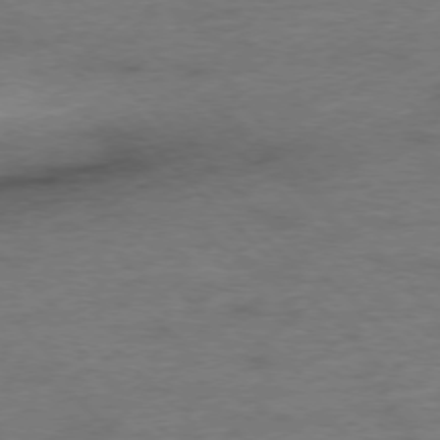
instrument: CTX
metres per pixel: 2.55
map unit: Ap
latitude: -77.4076
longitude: -89.2537
